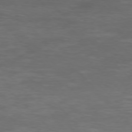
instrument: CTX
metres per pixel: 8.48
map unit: Ap
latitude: -76.4062
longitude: -68.6491
